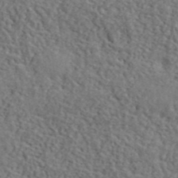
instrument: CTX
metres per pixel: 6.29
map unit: lHvf
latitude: 41.4993
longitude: -87.4426
